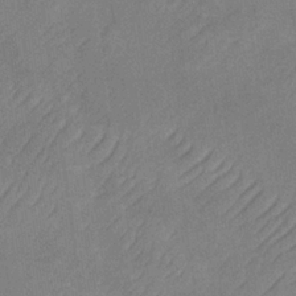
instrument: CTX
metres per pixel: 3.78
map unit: lHb
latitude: -34.3873
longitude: 64.9542
